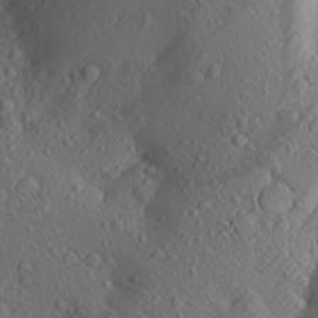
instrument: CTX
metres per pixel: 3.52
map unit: Aa
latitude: 24.5167
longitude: -146.1011
